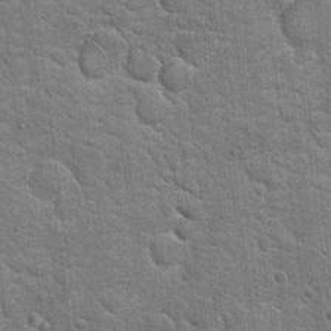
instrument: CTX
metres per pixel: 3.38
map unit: Hto
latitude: 20.4412
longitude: -48.1011
